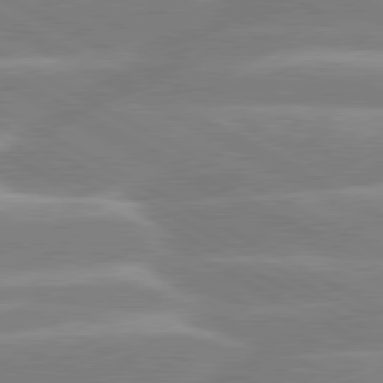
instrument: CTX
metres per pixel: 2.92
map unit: lApd
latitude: 80.2711
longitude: -134.7246
